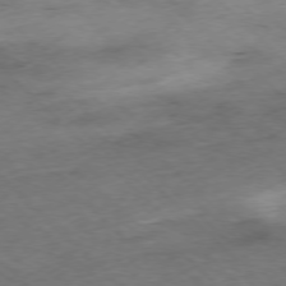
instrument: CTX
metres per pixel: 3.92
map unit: Hpe
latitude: -77.3699
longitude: -16.2334
